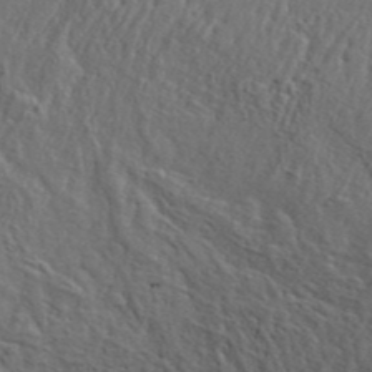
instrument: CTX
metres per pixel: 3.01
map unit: ANa
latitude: 43.2915
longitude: 53.9745
